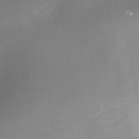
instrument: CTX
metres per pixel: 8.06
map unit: Nhe
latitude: -37.7666
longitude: -112.5546
